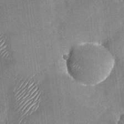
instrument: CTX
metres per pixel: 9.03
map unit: Nhu
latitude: -27.6532
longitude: -62.5168
